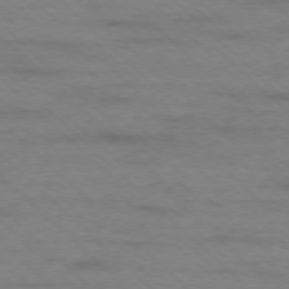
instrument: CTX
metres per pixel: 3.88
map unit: Ap
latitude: -77.6155
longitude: -94.3467
